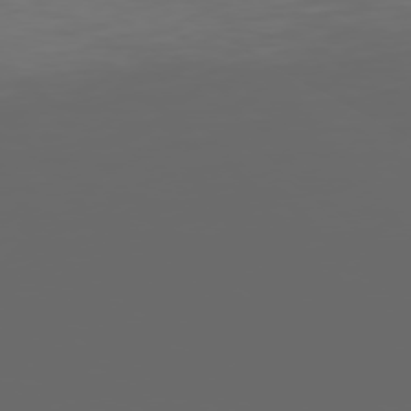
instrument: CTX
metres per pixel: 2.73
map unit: Hpe
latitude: 75.5560
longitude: -127.7450
